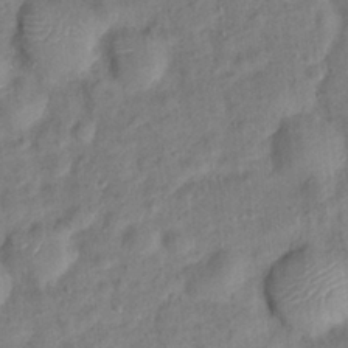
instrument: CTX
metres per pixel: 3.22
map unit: Hto
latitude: 14.4979
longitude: -38.6490
